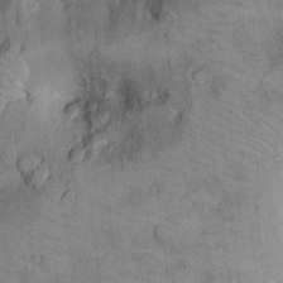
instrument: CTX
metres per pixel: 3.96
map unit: Ht
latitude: 12.1200
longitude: -32.5356
